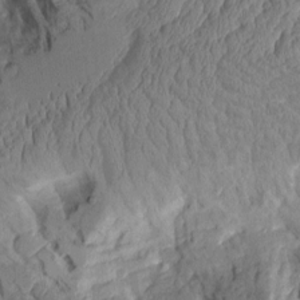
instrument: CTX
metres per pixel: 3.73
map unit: Aa
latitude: 9.1781
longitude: -127.7639
